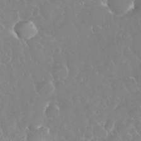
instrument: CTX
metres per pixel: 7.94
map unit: eHh
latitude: 34.7246
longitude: -63.3671
